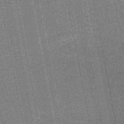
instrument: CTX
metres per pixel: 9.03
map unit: HNb
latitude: -50.5007
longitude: -42.1767
